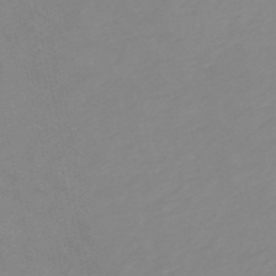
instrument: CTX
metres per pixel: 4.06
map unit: eHb
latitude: -48.4629
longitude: 84.2550
